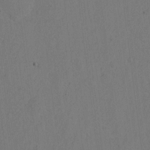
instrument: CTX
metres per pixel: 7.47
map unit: eHh
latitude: 2.9513
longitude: -78.7624
